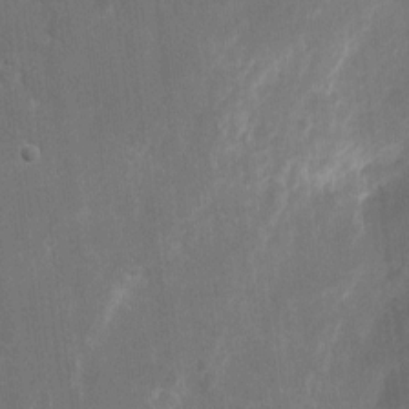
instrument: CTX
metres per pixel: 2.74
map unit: eHh
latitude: 9.1781
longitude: -71.4048
